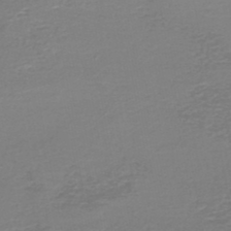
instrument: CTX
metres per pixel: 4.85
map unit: HNb
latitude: -46.7274
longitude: 52.7463
